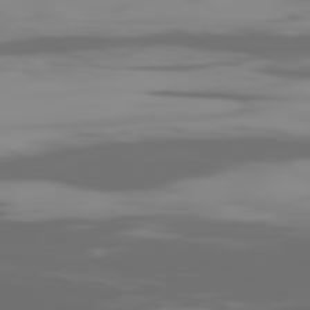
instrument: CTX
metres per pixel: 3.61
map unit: Ap
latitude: -79.1998
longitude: -61.1781
